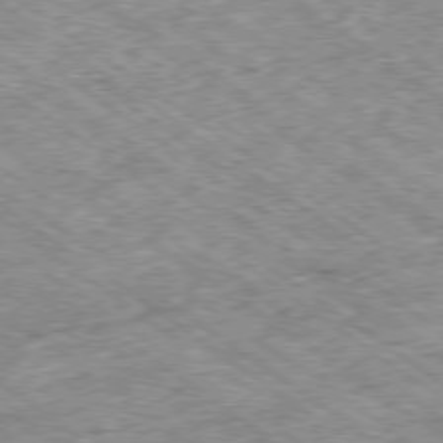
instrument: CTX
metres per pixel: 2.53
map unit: Hpe
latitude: -79.2942
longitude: 7.5021
